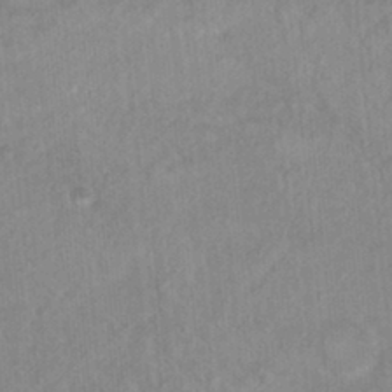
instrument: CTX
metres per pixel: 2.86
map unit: Hto
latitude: 16.1956
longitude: -34.9891
